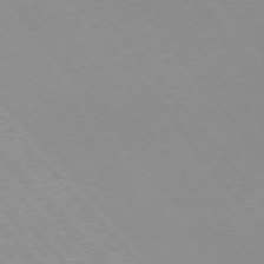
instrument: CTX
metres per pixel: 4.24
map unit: Hpe
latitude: -76.0472
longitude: -15.9151
